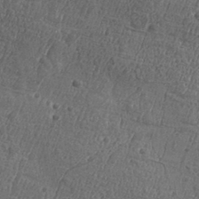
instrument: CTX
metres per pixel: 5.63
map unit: Aa
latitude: 33.1025
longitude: -134.3845
